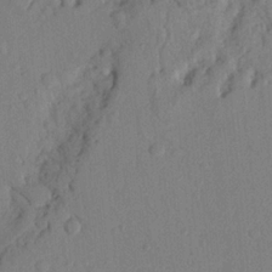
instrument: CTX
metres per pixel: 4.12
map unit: Nhu
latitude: 20.5924
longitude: -77.0269
